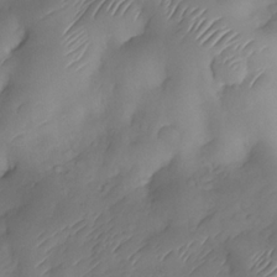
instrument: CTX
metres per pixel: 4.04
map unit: Nhe
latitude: -33.8801
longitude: -144.6490
